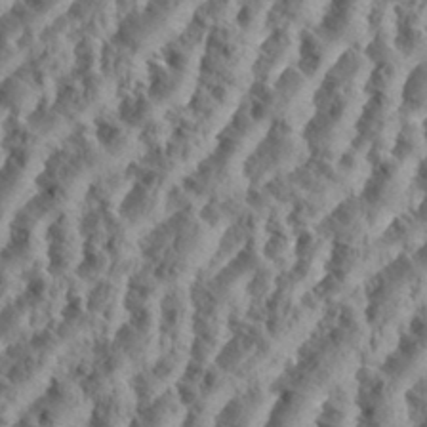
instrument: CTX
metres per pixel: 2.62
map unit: eHh
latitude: 35.0458
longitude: -137.1026
